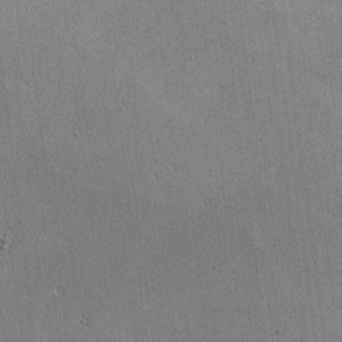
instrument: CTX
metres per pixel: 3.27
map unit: lHvf
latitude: -10.4629
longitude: -101.9528
